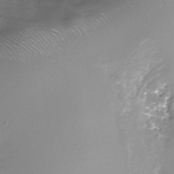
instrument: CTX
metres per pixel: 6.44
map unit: Nhe
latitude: -32.7086
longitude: -92.7057
